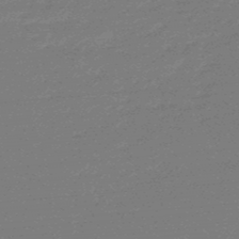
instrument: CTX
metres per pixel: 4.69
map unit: lHb
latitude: -48.6708
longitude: 82.1795
